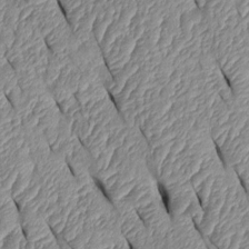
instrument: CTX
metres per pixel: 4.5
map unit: Htu
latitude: 1.6505
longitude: 149.1431
